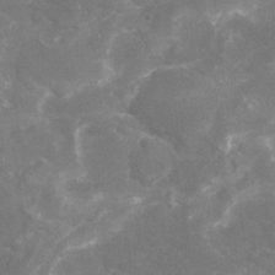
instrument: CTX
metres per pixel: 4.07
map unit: Nhu
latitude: -18.5007
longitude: -56.8568
